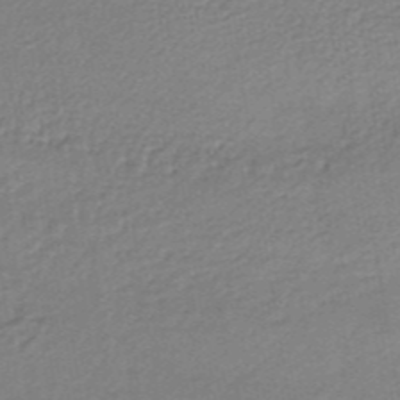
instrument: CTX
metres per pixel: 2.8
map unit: lHb
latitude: -35.5210
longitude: 60.2551
